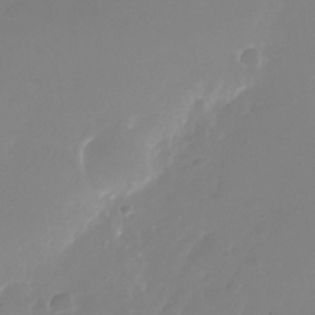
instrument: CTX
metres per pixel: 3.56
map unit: Nhu
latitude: -26.7841
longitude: -71.8583
